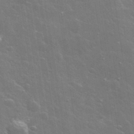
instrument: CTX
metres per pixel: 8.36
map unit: lHvf
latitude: 36.3279
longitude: -91.7072
